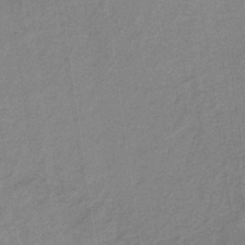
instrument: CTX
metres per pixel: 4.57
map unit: HNb
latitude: -32.8030
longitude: 57.2754
